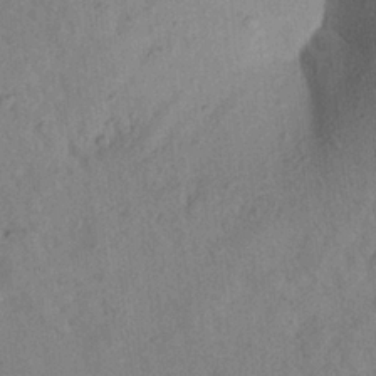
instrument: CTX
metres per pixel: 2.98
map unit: Aa
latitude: 23.5371
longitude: -148.0822
